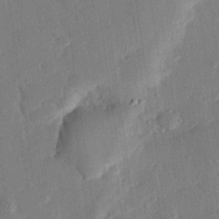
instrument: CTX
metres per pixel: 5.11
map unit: eHh
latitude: 25.7827
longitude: -81.3671
